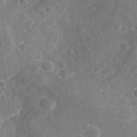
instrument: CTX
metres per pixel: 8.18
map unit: Nhu
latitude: -22.0472
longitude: -55.8961
